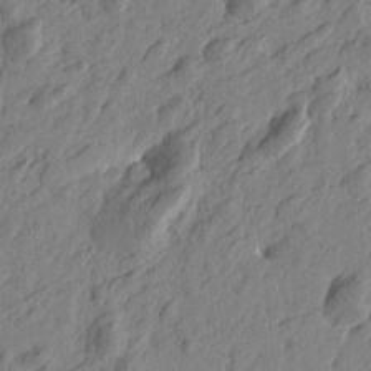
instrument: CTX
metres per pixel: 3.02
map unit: Htu
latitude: -4.1794
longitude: -179.2726
